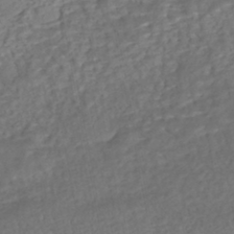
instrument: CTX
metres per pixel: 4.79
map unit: eHh
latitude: -43.0108
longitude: 120.4629
